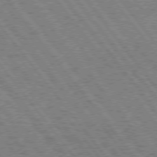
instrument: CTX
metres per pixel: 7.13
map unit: Hpe
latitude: 75.0081
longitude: -149.8961
